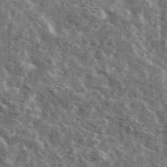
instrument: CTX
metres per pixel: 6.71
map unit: Ave
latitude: 42.2145
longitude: -106.8002
